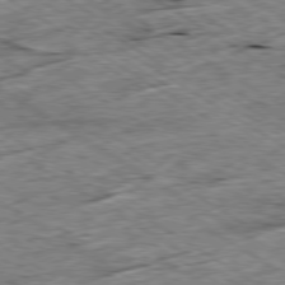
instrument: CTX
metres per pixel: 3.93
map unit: Ap
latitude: -79.7477
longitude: -86.4601
